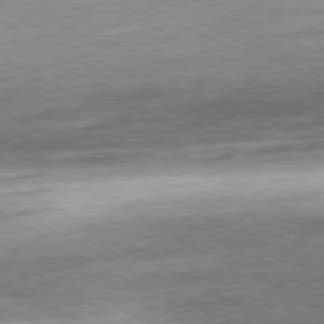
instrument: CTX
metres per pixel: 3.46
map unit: Hpe
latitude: -80.4818
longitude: 21.3320
